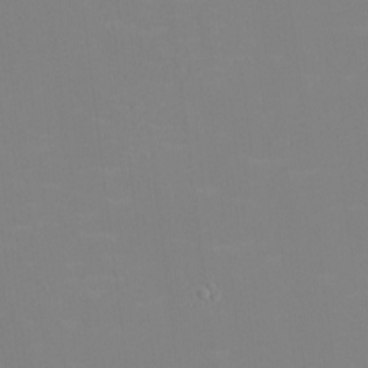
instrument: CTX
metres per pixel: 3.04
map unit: eHh
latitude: -4.3117
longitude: -83.1592
